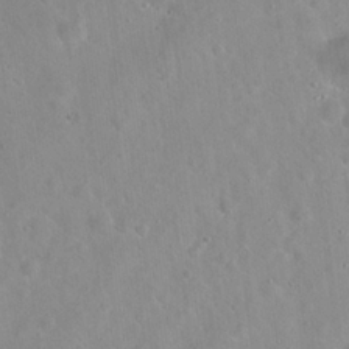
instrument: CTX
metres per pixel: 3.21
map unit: Hto
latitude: 21.8017
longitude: -54.1389
